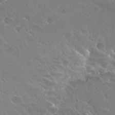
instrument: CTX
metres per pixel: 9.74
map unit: Hto
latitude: 27.0081
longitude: -40.4412
